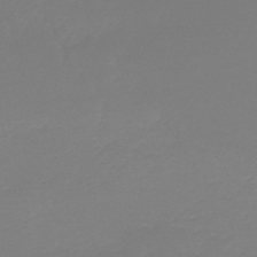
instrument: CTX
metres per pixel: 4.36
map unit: lHb
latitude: -44.8975
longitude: 63.7666
